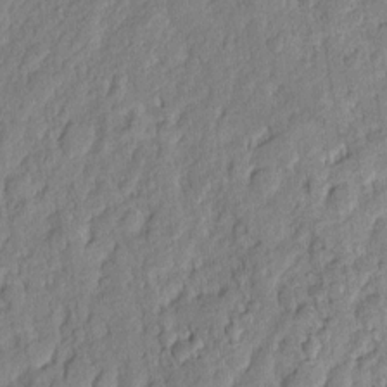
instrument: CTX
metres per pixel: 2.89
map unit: eHh
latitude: 6.8002
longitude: -75.8583
